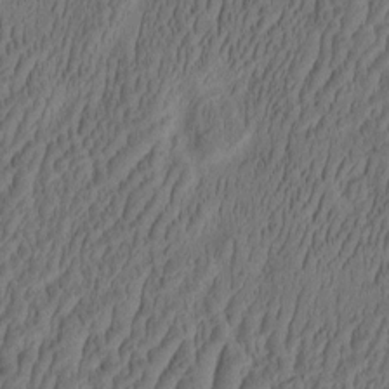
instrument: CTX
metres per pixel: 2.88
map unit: eHh
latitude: -2.8407
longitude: 17.0109
